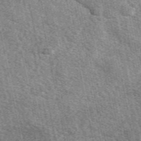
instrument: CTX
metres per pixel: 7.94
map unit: eAb
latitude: 50.3656
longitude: 112.4629
